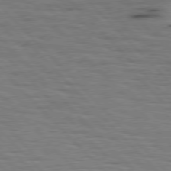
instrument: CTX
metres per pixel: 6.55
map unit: Hpe
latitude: 77.0080
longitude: -126.6113
